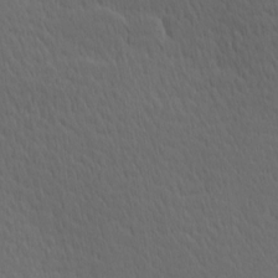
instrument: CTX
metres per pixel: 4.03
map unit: Hve
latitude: 12.2334
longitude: -90.4412
